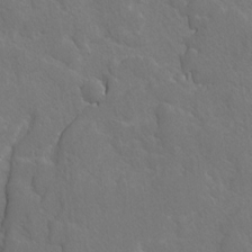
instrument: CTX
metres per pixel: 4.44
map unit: lAvf
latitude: -4.7085
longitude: -108.5734
